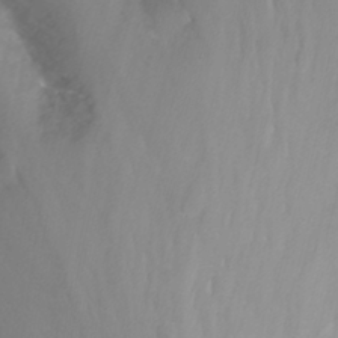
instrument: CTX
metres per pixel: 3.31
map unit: Nhu
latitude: -13.6533
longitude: -55.9717
